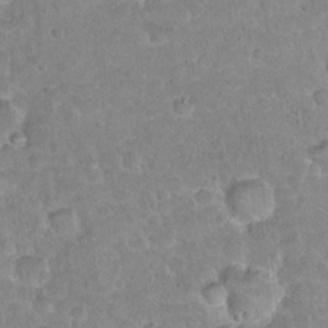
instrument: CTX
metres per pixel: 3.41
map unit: Hto
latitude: 21.2159
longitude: -48.0822
